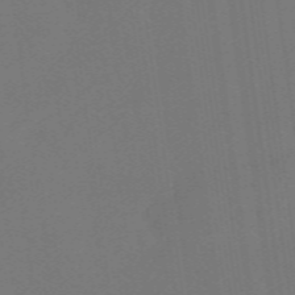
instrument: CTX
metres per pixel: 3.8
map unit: eHb
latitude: -49.6911
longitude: 84.0472
